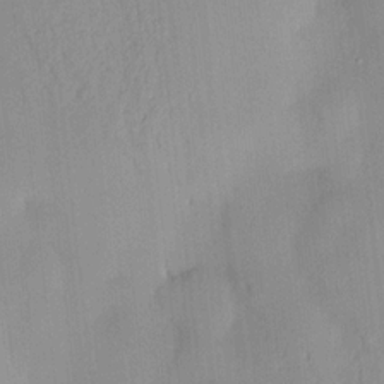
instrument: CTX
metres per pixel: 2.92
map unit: HNhu
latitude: 14.2712
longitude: 12.8975
